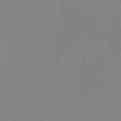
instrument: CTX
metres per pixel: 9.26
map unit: Nhu
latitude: -8.7652
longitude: -82.5545
